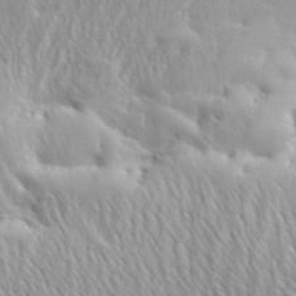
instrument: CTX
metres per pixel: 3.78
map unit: eHh
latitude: 35.1781
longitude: -132.3278
